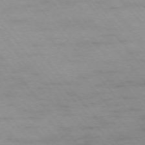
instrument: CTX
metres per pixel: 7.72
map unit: Ap
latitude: -75.5966
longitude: -81.3859
